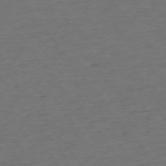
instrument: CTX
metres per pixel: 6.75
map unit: Ap
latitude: -75.6722
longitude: -84.6491
